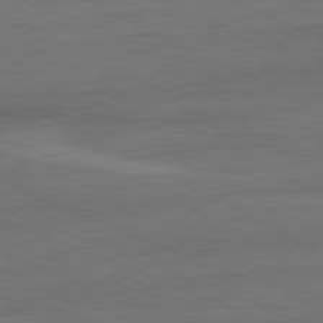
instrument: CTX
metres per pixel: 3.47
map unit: Ap
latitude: -81.4644
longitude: -79.4994
